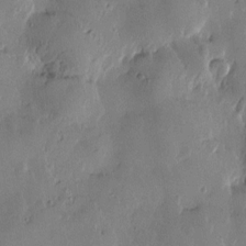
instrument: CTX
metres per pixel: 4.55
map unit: Htu
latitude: -1.9745
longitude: -177.6316
